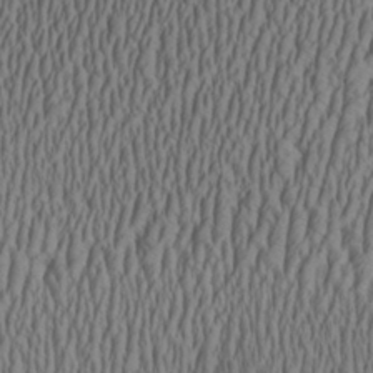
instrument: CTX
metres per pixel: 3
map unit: Aa
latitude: 27.0459
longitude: -137.0837
